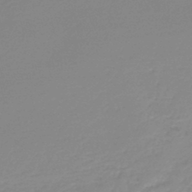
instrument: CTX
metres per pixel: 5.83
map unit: lHb
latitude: -46.2928
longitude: 64.3495
